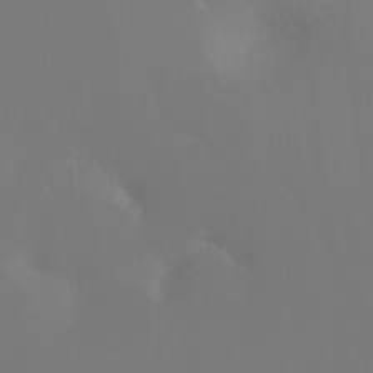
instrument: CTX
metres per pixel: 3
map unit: Ht
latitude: -7.5777
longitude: -30.7813
